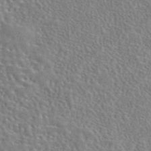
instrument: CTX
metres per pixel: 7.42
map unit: eAb
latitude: 42.9325
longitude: 113.0109
